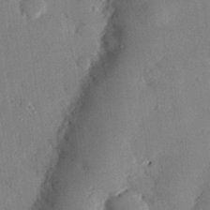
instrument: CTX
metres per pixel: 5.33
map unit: eHh
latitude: 28.2522
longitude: -81.0458
